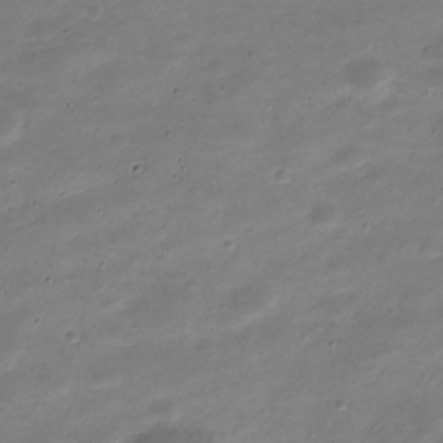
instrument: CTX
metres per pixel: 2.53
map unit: Nve
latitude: -21.7288
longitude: 104.5762
